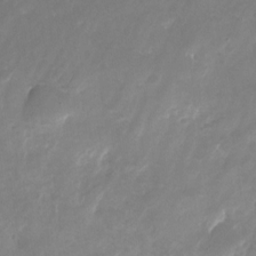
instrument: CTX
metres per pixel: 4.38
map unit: Nhu
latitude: -25.4643
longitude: -70.9136
